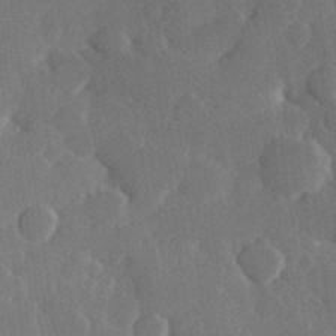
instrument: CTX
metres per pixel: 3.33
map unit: Hve
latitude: 25.9150
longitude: 150.0661
